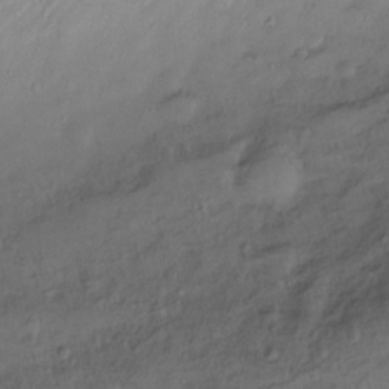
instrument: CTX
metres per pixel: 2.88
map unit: Htu
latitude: -14.8030
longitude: -44.9891
